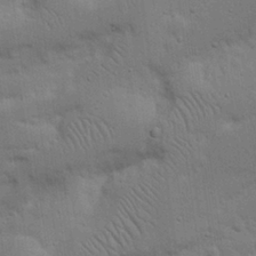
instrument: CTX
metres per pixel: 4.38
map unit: Nhu
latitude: 18.1389
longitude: -75.0647
